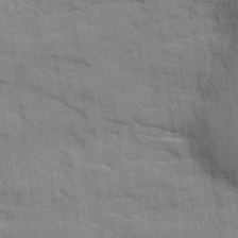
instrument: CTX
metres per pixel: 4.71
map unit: Ave
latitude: 20.4034
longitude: -129.4615
